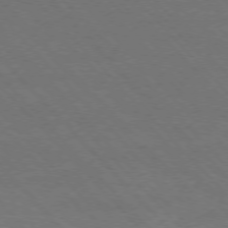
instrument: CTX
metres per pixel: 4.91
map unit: Hpe
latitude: -76.7841
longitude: -12.4790
